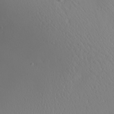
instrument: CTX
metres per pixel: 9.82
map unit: Aa
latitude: 25.4615
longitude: -144.3278
